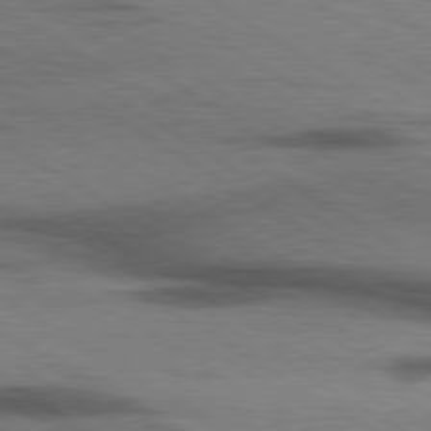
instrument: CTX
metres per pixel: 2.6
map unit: lApd
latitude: 79.7450
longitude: 167.8422
